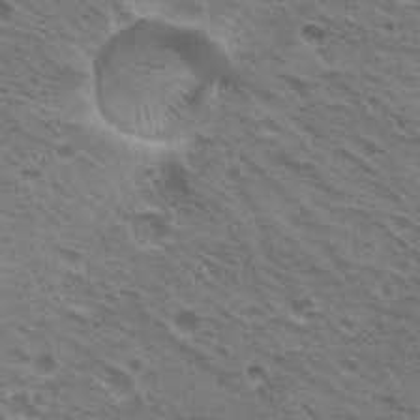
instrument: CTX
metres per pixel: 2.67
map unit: Hto
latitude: 21.1592
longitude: -31.7828
